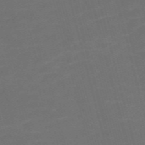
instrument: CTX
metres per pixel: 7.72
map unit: Nve
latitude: -59.1242
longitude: 58.0660
